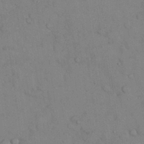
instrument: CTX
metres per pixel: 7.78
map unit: Nhu
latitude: 28.3089
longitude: -70.4601
